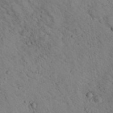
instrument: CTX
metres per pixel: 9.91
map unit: lHvf
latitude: 13.6127
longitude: 178.7085
